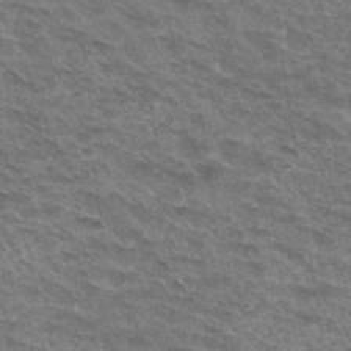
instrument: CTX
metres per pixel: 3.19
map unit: Hto
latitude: 32.6679
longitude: -46.8569
